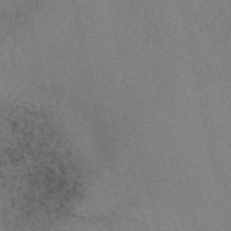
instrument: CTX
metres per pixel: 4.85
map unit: eAb
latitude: 50.0633
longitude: 109.0297
